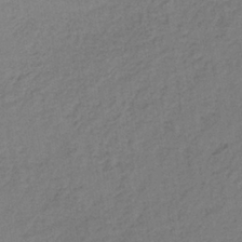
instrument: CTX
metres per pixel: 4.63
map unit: lHb
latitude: -34.9920
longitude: 63.6533
